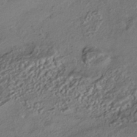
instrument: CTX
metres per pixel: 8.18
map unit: HNhu
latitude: -41.6533
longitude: 107.5966
